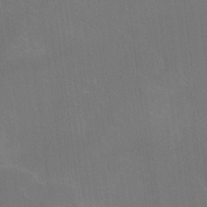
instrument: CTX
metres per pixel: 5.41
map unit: Ht
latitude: -10.3684
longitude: -38.5735
